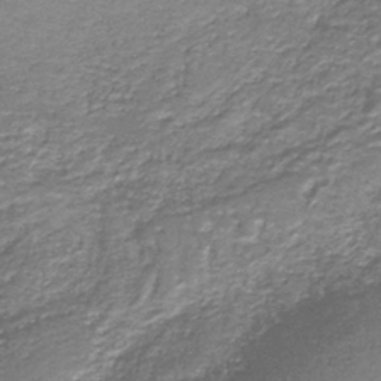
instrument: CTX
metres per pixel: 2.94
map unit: HNb
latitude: -37.2565
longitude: 51.1431
